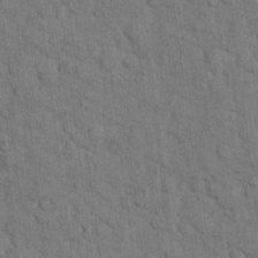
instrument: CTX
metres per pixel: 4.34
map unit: eHh
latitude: 11.7450
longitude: -66.4223
